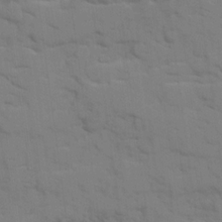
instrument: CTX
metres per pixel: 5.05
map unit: Ave
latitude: 18.7624
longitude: -129.2348
